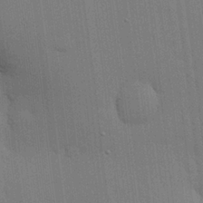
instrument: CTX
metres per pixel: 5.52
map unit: lHvf
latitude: 18.3845
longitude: -113.8016
